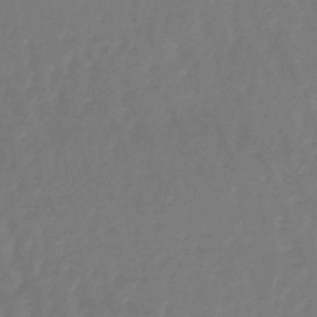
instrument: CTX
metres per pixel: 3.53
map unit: lHb
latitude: -45.4077
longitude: 69.8044
